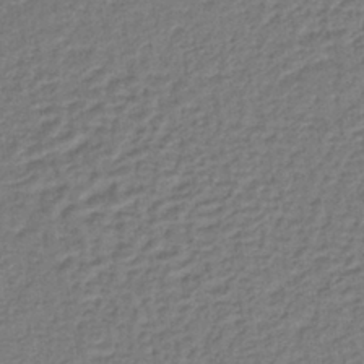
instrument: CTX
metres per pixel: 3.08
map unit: lHb
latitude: -38.9353
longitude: 59.1242
